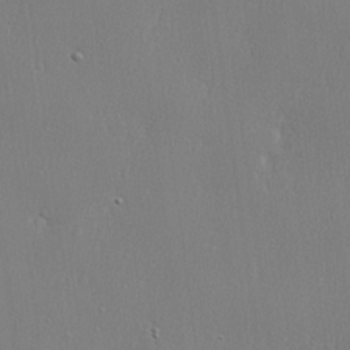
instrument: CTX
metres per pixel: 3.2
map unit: lHvf
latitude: 23.2159
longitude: 141.7289
